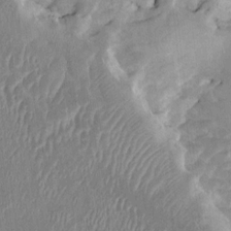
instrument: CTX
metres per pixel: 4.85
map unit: HNhu
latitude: 5.0269
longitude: -6.4223
